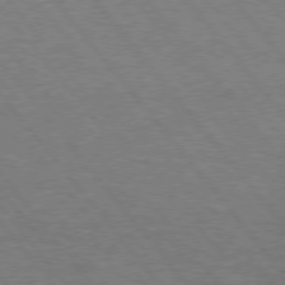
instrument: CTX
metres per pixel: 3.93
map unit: Hpe
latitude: 75.5749
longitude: -157.0647
